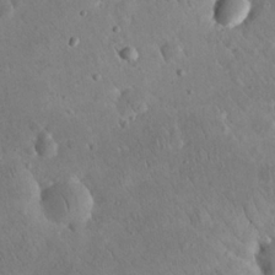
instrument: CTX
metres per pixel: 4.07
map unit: eHh
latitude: 24.2711
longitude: -66.8946
